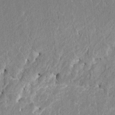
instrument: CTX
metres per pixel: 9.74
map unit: HNhu
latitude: 8.1200
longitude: -5.5182
